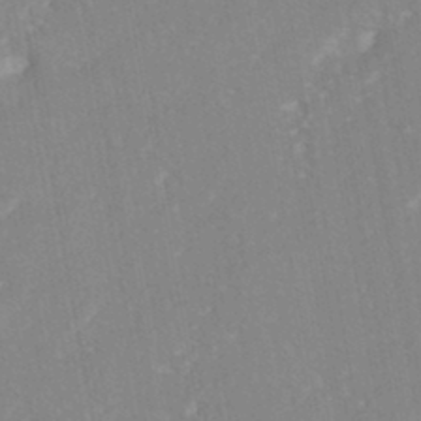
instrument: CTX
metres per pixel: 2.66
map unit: ANa
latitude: -44.5952
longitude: 104.1794
